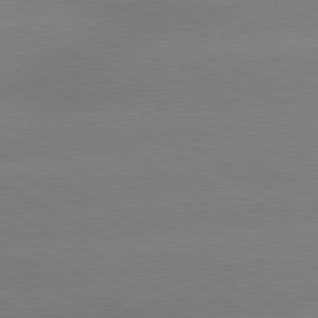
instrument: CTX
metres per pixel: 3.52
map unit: lApd
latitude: 80.9136
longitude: -150.2144
